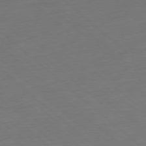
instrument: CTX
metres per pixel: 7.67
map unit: Ap
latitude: -78.5384
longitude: -61.2726
